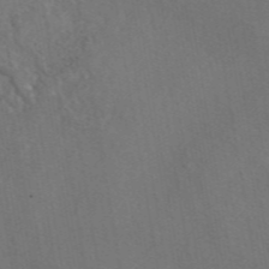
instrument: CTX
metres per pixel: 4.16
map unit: eAb
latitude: 46.8002
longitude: 109.1998
